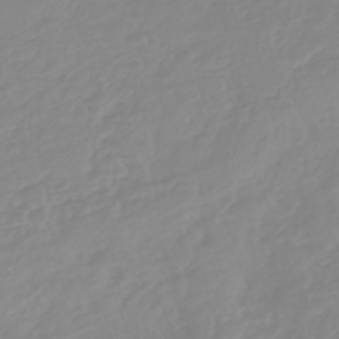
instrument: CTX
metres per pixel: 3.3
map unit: lHb
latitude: -44.5196
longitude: 79.2942
